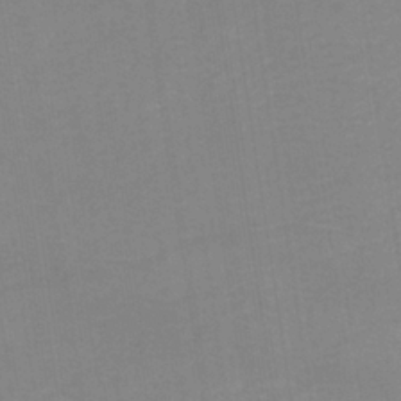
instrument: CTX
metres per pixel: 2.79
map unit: lHb
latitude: -34.9731
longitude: 64.6708
